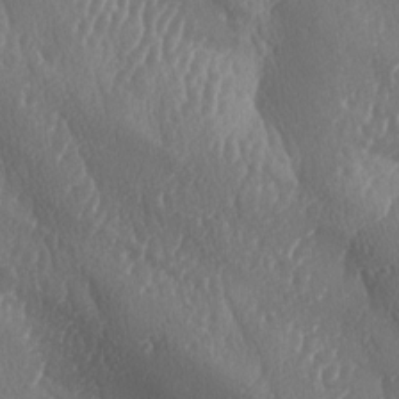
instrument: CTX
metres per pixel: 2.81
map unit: lAa
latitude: -7.9367
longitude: -128.7435
